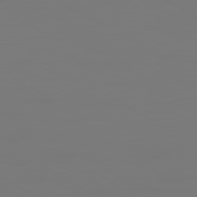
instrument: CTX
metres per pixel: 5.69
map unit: Ap
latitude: -80.4629
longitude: -59.8583
